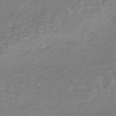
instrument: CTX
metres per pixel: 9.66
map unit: lHb
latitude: -39.3699
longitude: 59.8800
